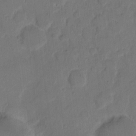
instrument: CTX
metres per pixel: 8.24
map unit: eHh
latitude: 12.1200
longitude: -65.8394
